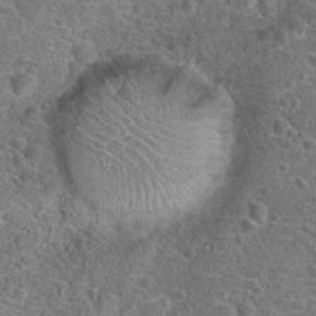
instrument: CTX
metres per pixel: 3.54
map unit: Hto
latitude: 19.1970
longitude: -42.5168
